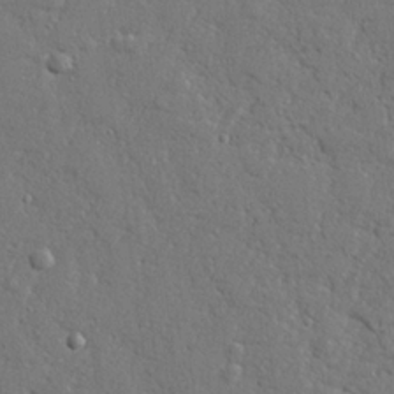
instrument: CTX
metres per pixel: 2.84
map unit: lHvf
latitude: 23.6127
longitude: 143.1431
